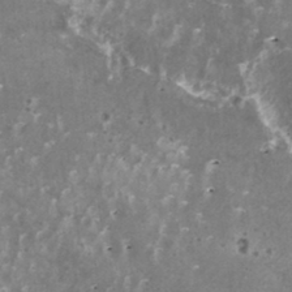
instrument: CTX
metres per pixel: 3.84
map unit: HNhu
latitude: 2.1200
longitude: 5.9745
